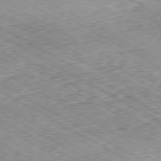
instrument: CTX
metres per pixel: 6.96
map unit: Ap
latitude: -80.6141
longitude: -48.6679
